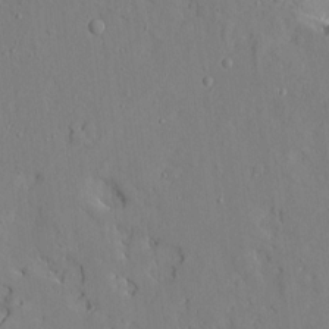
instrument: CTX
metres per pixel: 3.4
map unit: Aa
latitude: 9.3293
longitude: -135.0836
